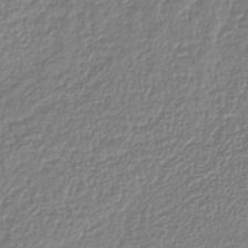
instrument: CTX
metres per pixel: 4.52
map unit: lHb
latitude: -41.2376
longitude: 72.0283
